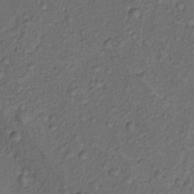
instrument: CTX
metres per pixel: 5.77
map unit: Hto
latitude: 13.9717
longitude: -29.7260
